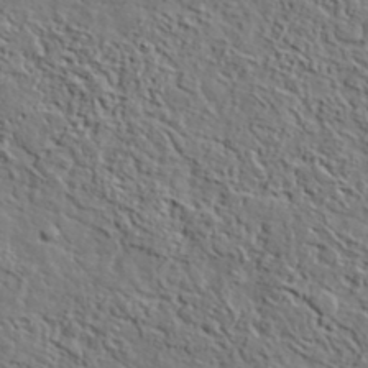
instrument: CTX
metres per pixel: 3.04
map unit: lHvf
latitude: 35.9339
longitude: -86.2144
